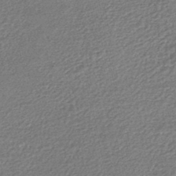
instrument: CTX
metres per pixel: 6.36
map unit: HNhu
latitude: -46.8597
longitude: 102.2928
